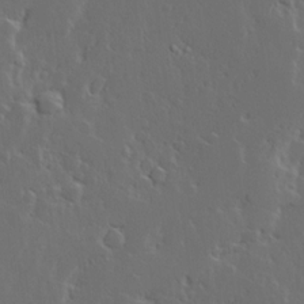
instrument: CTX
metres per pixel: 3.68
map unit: Ave
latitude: 14.8380
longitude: -137.7261
